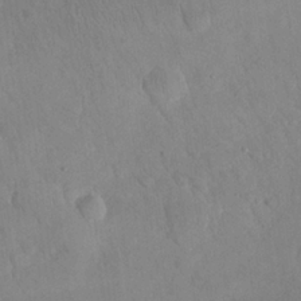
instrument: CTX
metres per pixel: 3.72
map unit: eHh
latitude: 24.9324
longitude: -66.0633
